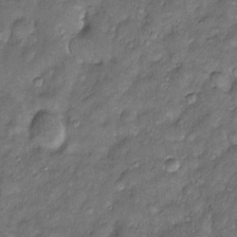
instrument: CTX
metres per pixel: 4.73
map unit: Htu
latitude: -6.5385
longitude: 159.0486
